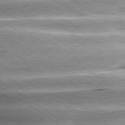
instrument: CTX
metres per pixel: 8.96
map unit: lApd
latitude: 80.2900
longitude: -141.1592
